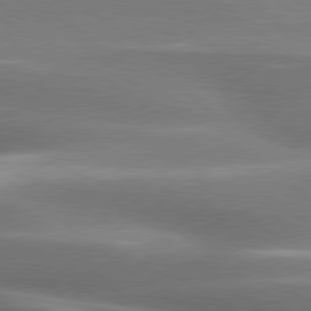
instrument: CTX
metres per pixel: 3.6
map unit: lApd
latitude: 79.5560
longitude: -118.3278
